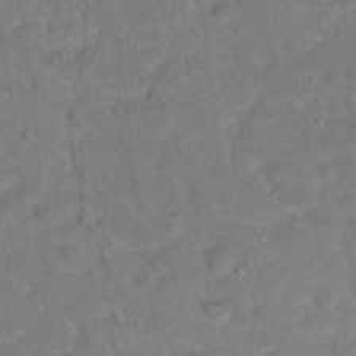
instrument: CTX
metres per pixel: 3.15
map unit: Hto
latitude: 15.7261
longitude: -37.1592
